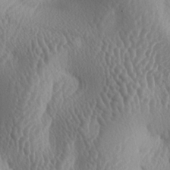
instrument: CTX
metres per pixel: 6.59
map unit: lAa
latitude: -6.1039
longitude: -128.7624
